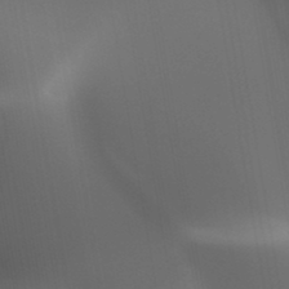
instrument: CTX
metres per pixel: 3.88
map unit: HNhu
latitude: -47.3320
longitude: 30.7274
